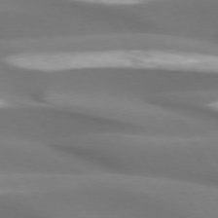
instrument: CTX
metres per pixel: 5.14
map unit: lApd
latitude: 73.8773
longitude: -50.6112
